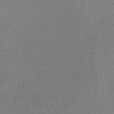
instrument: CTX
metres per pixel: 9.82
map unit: lHb
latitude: -41.7100
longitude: 60.5952
